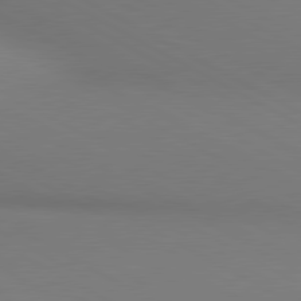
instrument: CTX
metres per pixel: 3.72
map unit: lApd
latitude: 80.7246
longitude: 146.3306
